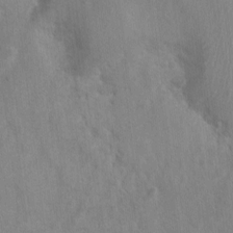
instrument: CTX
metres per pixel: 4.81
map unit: Nhu
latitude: 0.8758
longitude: -16.8002
